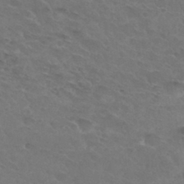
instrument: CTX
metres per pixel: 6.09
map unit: Hto
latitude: 32.2334
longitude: -45.5182
